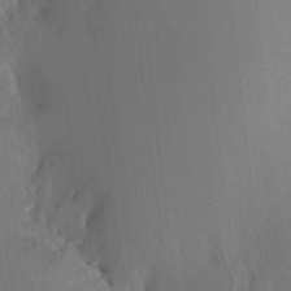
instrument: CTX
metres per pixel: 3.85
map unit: HNhu
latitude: 8.0822
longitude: -0.7246
